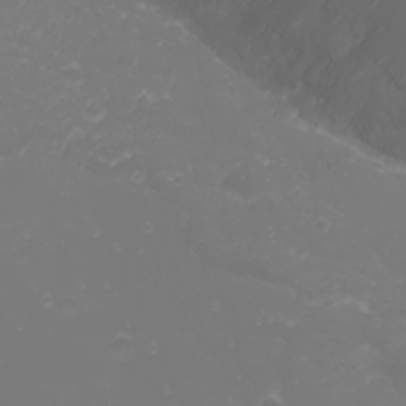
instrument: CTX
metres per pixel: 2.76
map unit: Nhu
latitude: -1.8801
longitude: -75.9528
